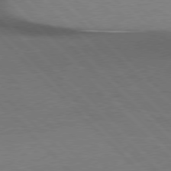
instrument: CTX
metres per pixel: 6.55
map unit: Hpe
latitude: 76.9136
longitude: -156.3656
